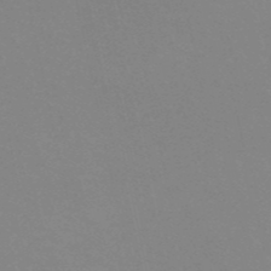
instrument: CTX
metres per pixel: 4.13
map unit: eHh
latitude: -53.4265
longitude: -25.4237
